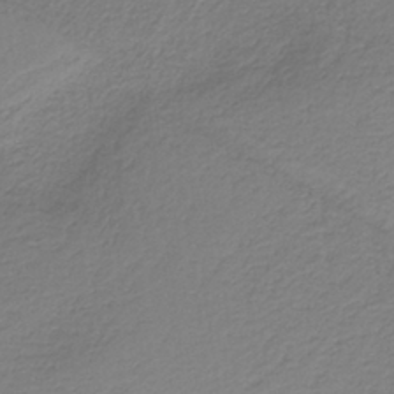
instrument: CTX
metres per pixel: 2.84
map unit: HNb
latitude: -37.8422
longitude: 53.2753
